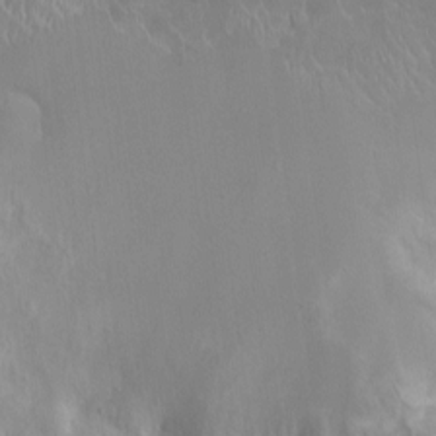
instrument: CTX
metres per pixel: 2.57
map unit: Ht
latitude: -12.5952
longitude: -24.8757
